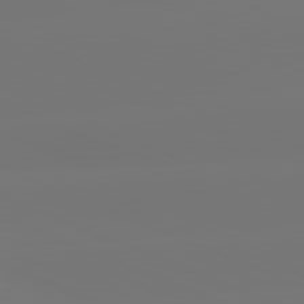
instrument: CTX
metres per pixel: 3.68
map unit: lApd
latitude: 81.4993
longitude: -150.5545
